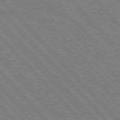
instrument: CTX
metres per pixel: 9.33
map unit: Hpe
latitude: 76.2522
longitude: -151.2726
